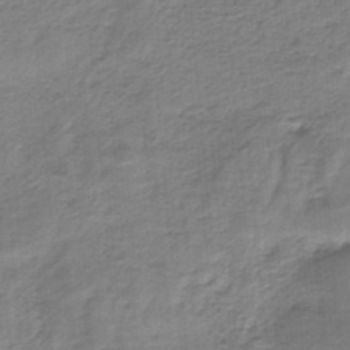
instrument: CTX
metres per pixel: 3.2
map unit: HNb
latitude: -34.5385
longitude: 59.8611
